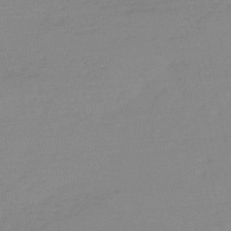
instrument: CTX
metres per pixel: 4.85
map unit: HNb
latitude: -49.6344
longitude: -38.7813
